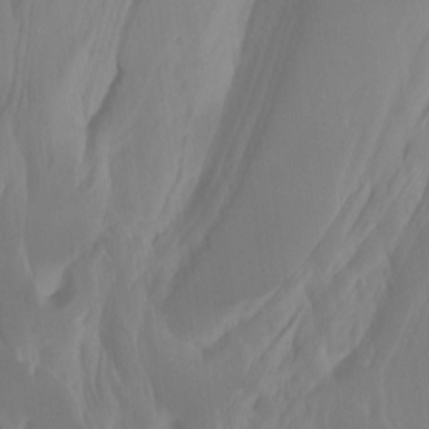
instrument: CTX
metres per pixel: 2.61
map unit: Nhu
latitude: -13.3132
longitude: -70.4412
